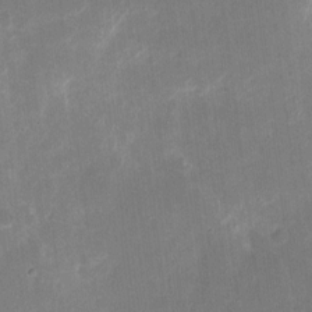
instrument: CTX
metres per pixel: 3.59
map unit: eHh
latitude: 9.2726
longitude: -71.1025
